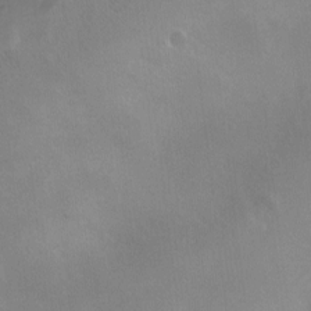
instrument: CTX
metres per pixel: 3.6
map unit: Nhu
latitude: -12.4251
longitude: -40.9135
